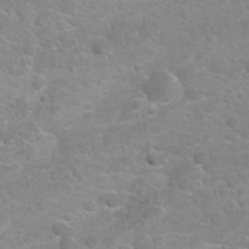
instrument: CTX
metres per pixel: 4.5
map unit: Nhu
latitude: 26.9892
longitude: -62.3468
